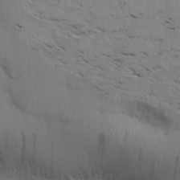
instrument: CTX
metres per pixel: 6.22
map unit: Htu
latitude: 3.8016
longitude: 152.1039
